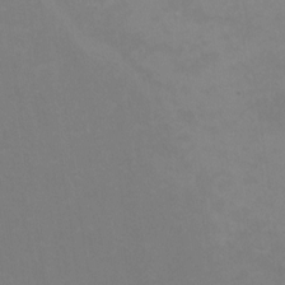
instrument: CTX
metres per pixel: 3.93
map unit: Nhu
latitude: -13.3888
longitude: -51.7260
